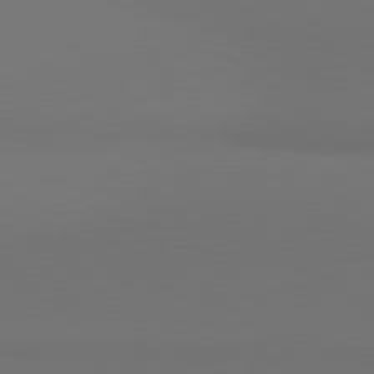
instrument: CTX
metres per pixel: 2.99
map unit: lApd
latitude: 81.1781
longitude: 153.1431
